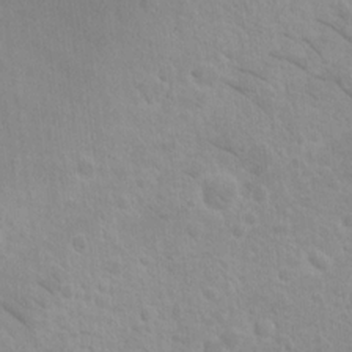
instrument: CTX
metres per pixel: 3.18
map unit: eHh
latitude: 14.9703
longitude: -72.1956
